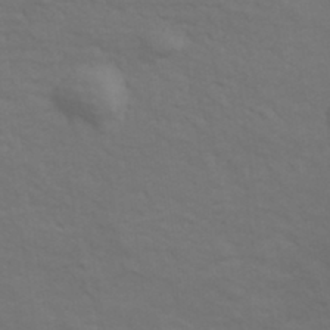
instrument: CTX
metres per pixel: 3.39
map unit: Hve
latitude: 33.6127
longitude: 150.1606
